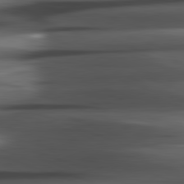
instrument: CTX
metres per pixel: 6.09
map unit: lApd
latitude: 81.8016
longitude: -144.3089
